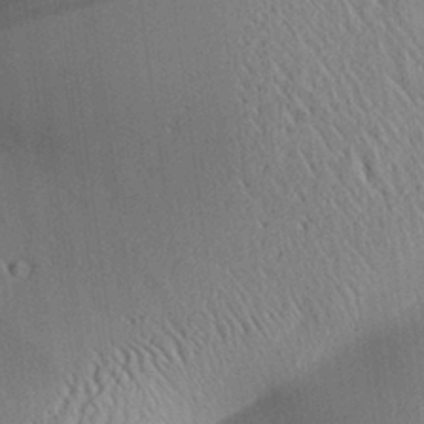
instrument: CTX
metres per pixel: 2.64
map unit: Aa
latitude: 25.4993
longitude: -133.9528
